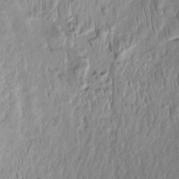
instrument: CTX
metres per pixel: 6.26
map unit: Htu
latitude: -5.3320
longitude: 153.1242
